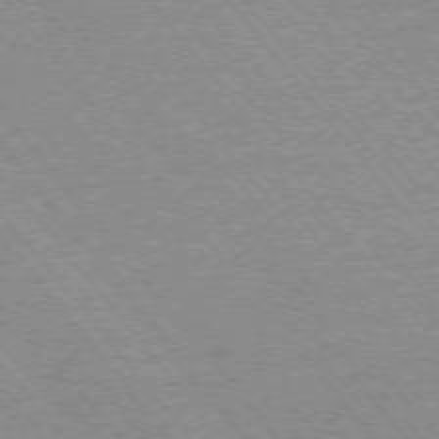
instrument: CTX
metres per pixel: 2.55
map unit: Ap
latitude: -75.8234
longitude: -87.4804
